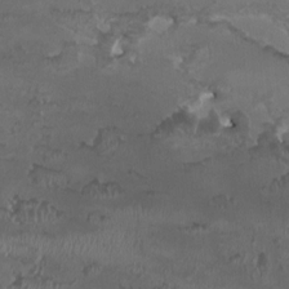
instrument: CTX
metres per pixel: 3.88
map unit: HNhu
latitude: 1.9717
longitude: -3.9906
